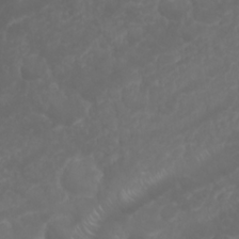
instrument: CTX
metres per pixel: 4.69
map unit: Nhu
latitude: 23.9150
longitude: -60.2900
